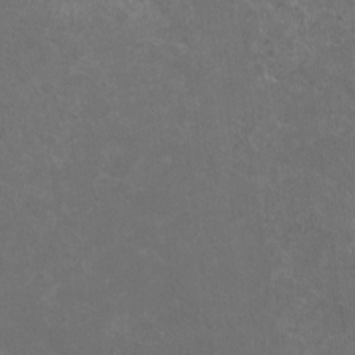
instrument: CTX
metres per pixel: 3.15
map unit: HNhu
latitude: 0.8758
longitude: -0.8380
